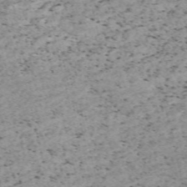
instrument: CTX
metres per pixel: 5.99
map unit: Nve
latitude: -58.7085
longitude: 65.8612
